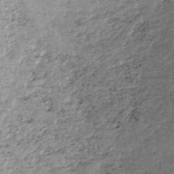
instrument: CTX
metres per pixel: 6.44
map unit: HNhu
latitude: -43.0486
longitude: 97.2754
